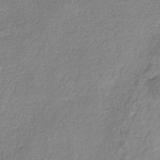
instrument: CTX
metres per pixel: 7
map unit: HNb
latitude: -33.1998
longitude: 59.4643
